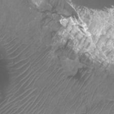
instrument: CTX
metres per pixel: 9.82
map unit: Htu
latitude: 3.3104
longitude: -21.0459
